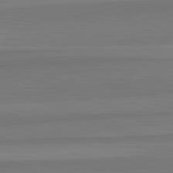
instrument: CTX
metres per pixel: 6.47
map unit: lApd
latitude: 82.7624
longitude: 156.9164
